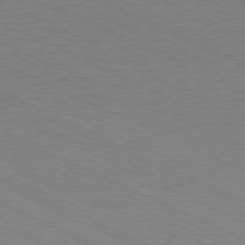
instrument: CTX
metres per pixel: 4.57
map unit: Hpe
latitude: -81.2187
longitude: 15.6344
